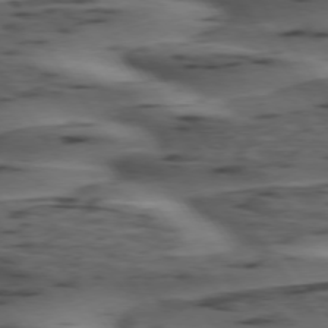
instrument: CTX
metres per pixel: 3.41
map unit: lApd
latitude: 74.8002
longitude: -70.2144
